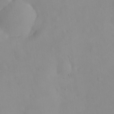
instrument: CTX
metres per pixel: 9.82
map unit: eHh
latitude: 25.0647
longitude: -64.5735
